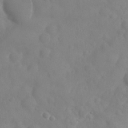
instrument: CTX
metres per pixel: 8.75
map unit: Nhu
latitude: 25.4426
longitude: -61.6883
